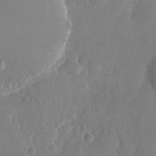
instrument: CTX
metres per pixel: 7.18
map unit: Nhu
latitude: -23.1809
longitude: -73.1026
